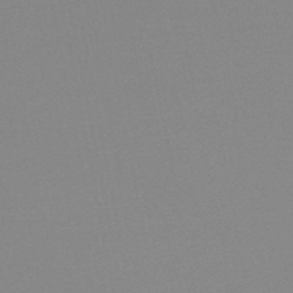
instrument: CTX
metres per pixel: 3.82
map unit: lHb
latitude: -49.1998
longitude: 69.4454
